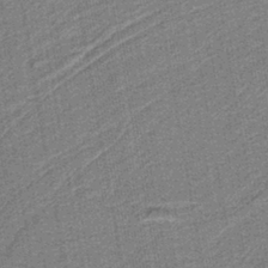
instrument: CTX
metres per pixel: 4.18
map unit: eAb
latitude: -39.3510
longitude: 52.8408
